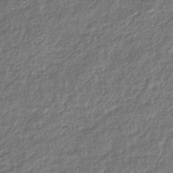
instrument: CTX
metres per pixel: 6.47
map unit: lHb
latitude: -43.9745
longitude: 68.7652
